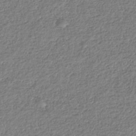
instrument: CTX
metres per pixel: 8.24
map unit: HNhu
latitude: -36.8030
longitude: 32.6519
